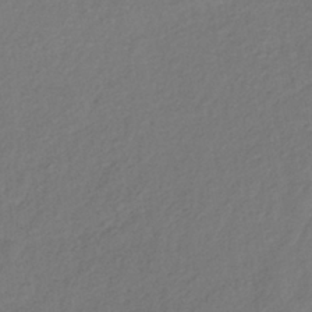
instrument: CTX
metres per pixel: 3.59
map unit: lHb
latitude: -39.7289
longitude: 70.8975
